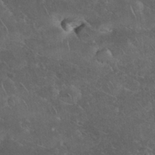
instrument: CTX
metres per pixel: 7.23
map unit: eHh
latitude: 34.5734
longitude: -65.1025
